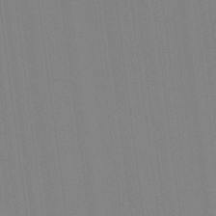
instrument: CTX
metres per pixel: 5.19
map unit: Hve
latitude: 18.0444
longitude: 149.9367
